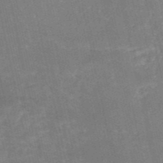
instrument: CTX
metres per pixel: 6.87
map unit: HNb
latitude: -52.1416
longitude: -39.1025
